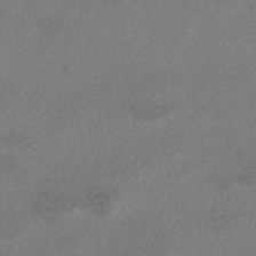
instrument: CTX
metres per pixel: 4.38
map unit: HNhu
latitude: -47.7477
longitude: 98.2550
